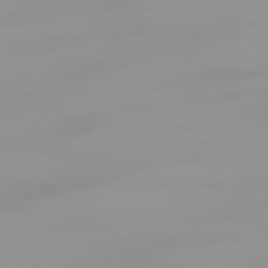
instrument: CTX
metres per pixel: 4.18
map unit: Ap
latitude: -78.7841
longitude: -95.8206
